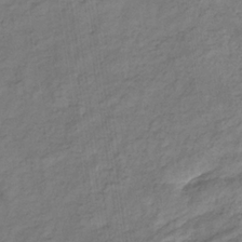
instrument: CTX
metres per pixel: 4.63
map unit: eHb
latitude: -33.1243
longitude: 73.3698
